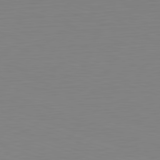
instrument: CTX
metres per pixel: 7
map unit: Hpe
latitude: -82.6140
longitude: 7.3887
